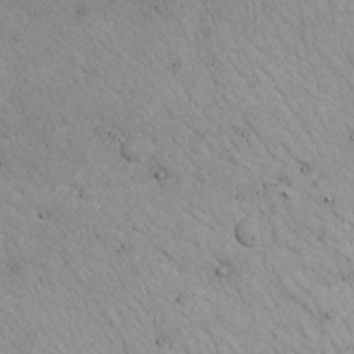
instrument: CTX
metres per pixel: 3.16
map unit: Nhu
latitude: 21.6694
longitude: -71.8205
